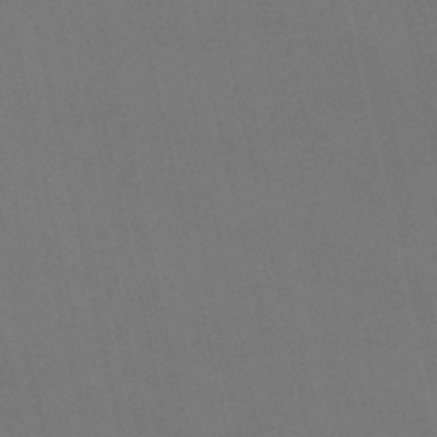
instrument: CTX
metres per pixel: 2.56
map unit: lHb
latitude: -47.0675
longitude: 60.8030
